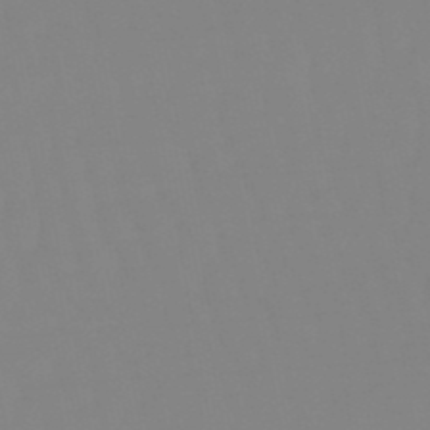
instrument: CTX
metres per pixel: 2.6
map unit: eHb
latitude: -50.3495
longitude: 74.1039
